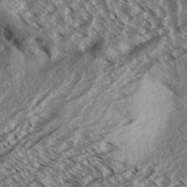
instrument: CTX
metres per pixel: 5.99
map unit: Aa
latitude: 33.3671
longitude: -139.3671
